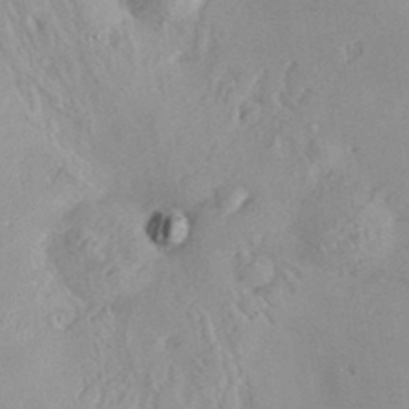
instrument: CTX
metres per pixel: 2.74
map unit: Nve
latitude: -8.5763
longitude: 174.7652
